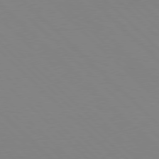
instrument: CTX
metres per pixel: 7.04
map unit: Hpe
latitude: 77.5371
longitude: -125.9150
